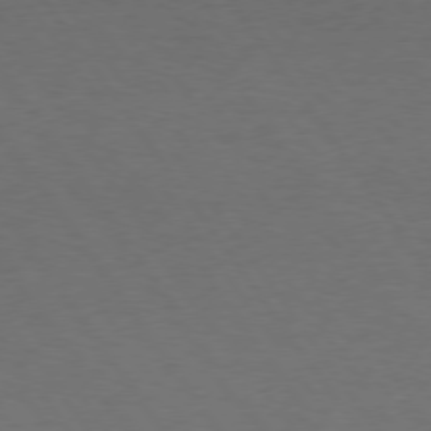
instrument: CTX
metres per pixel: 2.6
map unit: Hpe
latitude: 74.9514
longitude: -130.3090
